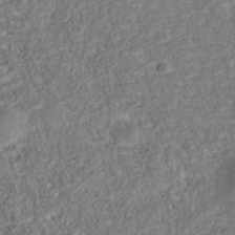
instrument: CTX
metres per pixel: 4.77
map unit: Nhu
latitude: -40.1228
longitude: -85.5371
